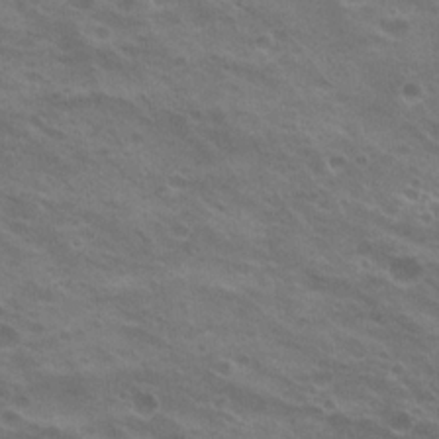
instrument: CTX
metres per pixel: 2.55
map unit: Nhu
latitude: 21.1592
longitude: -31.2348
